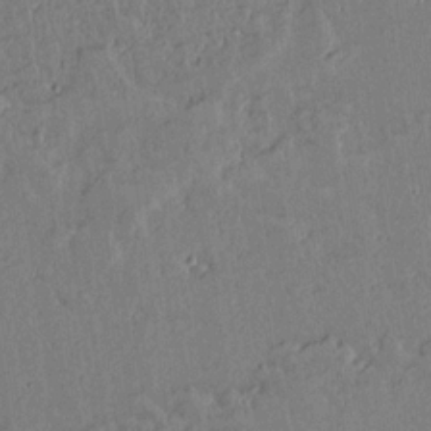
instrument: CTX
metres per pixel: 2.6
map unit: lAvf
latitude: 14.7247
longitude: -127.6505
